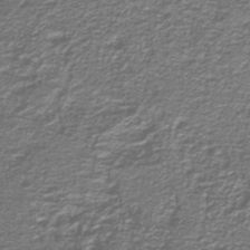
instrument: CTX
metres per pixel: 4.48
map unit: lHb
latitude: -40.7652
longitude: 54.9164
